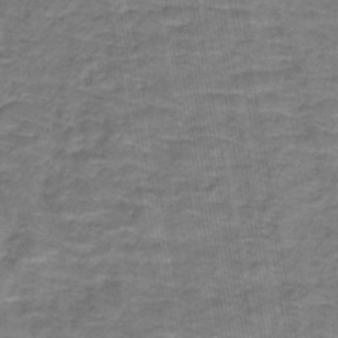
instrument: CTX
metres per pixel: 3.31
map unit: lHb
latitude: -43.6910
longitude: 55.5021
